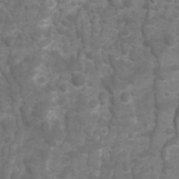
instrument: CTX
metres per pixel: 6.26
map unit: Ave
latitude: 16.6113
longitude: -132.6868
